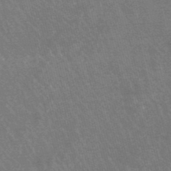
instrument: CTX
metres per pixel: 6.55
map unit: lHb
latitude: -48.1984
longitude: 72.5196
